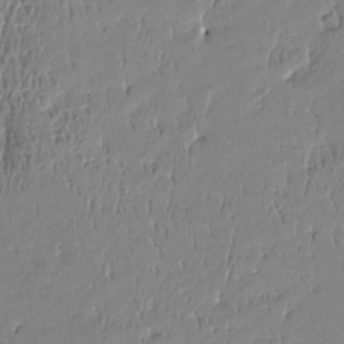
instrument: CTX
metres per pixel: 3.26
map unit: Htu
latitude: -5.0864
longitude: 176.3684
